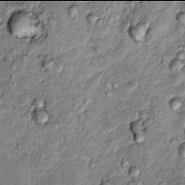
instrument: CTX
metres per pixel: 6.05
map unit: Hto
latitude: 13.9906
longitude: -34.7435
